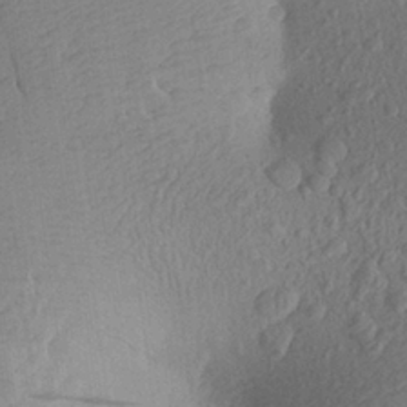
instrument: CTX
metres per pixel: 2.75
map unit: Aa
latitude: 26.7435
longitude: -143.7828
